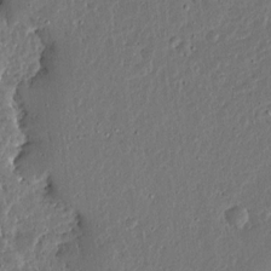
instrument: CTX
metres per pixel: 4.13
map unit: Ave
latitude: 13.6883
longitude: -137.9150
